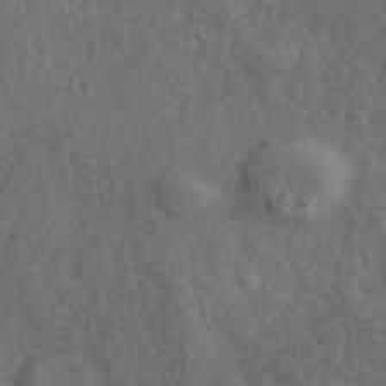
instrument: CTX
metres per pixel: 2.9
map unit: ANa
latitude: 45.8016
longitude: 45.6344
